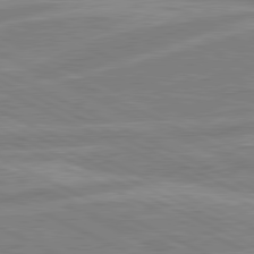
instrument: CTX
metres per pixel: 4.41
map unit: lApd
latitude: 80.8191
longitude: -170.3089
